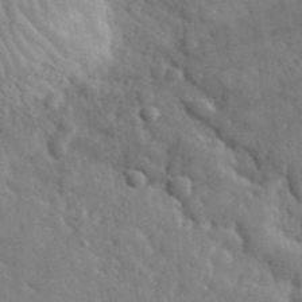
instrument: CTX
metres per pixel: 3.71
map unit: lHvf
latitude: 35.1970
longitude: -87.1781
